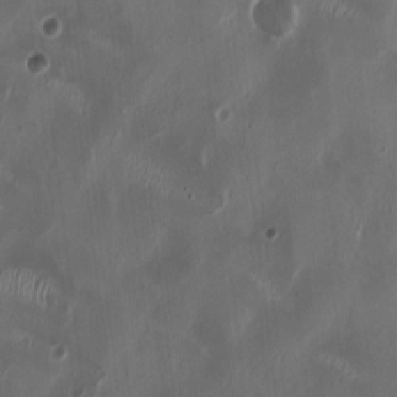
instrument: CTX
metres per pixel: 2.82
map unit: HNhu
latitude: 1.2915
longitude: -3.7260
